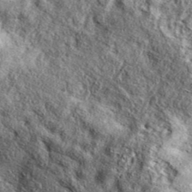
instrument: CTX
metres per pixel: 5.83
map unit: eAb
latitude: 38.7246
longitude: 109.6911
